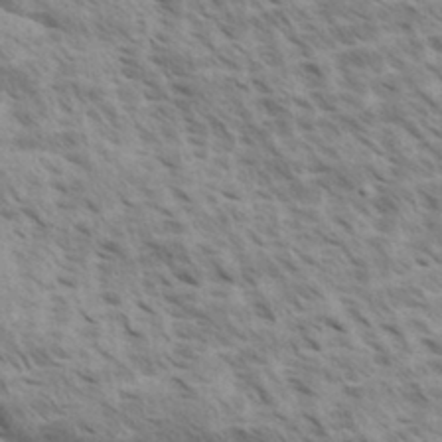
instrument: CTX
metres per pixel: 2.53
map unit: Aa
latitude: 33.2348
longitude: -140.6490
